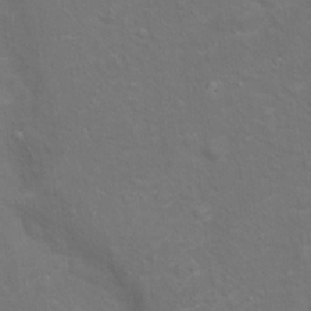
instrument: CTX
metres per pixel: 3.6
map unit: Ht
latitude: 14.1578
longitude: -40.0255
